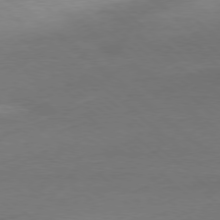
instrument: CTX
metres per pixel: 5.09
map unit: Ap
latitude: -78.7274
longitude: -70.7246
